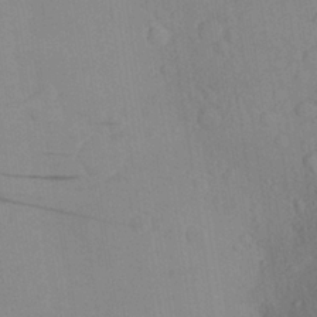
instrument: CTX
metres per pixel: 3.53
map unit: Aa
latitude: 26.0822
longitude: -147.8395
